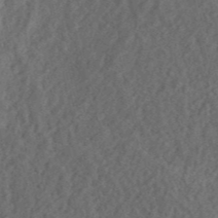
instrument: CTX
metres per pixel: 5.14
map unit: ANa
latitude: 42.3467
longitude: 51.6343
